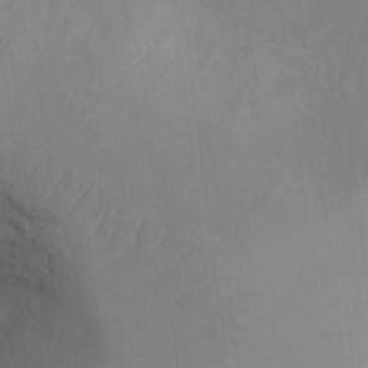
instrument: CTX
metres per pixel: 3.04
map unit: Ht
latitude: -4.2172
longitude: -13.7828
